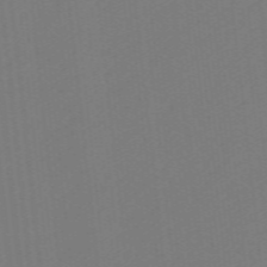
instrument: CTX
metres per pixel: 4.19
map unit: eHb
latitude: -49.3699
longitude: 83.5588
